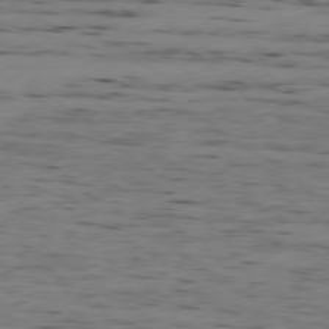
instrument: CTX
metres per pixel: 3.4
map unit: Ap
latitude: -79.5588
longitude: -101.0648
